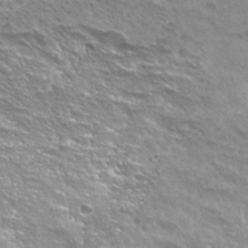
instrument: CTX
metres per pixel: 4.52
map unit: Hto
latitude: 22.6490
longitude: -31.4616
